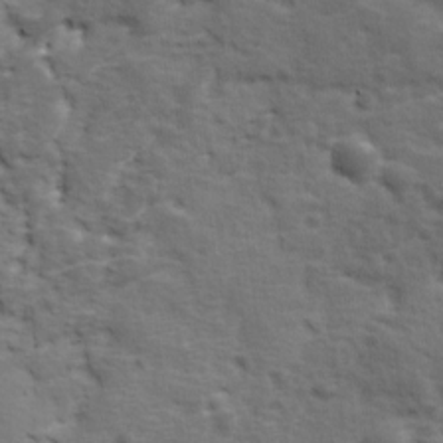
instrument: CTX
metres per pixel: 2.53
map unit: Ave
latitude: 11.3860
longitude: -103.8583
